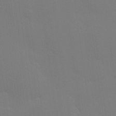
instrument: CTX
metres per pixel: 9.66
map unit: Hve
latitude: 25.3103
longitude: -92.7813
